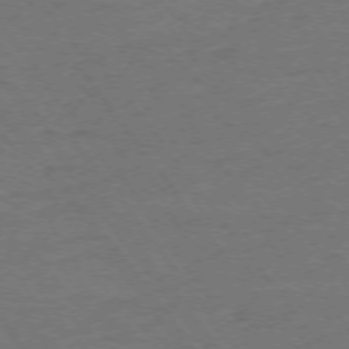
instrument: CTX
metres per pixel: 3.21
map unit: Ap
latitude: -75.2943
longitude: -82.3656
